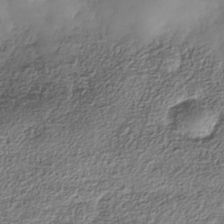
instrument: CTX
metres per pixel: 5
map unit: Nhe
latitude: -38.1039
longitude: -147.3104
